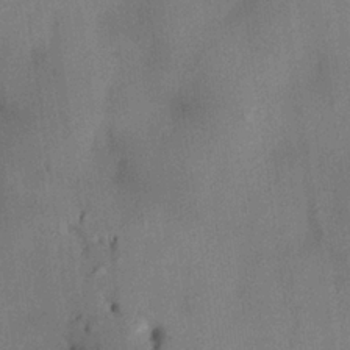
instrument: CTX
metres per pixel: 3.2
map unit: HNhu
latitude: 14.0255
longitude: 11.1998
